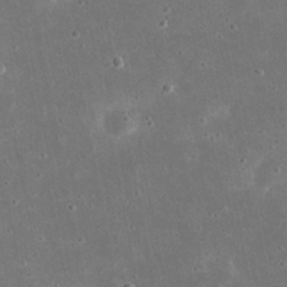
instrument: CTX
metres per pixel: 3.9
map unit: eHh
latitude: 21.4049
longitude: -68.1011
